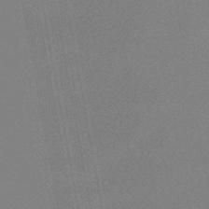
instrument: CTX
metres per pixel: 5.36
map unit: lHb
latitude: -48.1417
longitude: 68.2928
